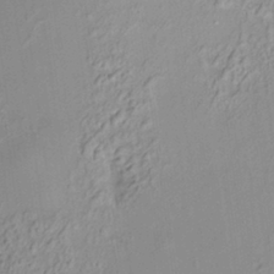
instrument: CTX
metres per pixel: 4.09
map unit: HNhu
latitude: 7.1781
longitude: 13.6722
